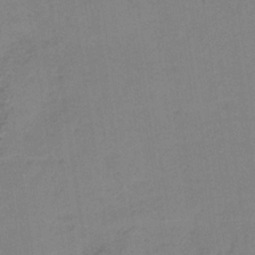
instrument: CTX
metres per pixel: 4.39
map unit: HNb
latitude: -35.5777
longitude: 56.7841
